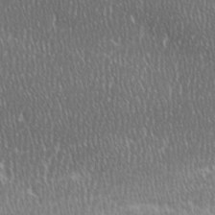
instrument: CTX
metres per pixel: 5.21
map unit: Ave
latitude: -0.7275
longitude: -114.7057
